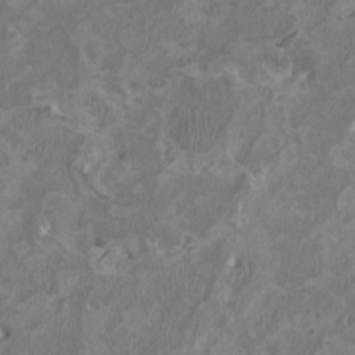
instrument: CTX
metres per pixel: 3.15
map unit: HNhu
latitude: 2.4601
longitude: -3.4804
